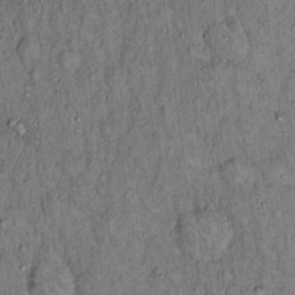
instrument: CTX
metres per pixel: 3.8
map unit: Hto
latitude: 14.4034
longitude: -57.5560
